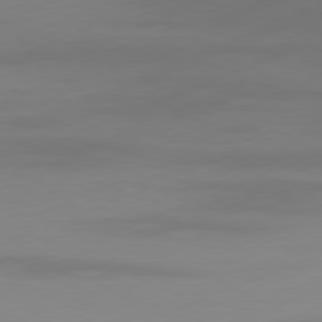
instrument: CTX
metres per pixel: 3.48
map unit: Ap
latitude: -81.6344
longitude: -86.7813
